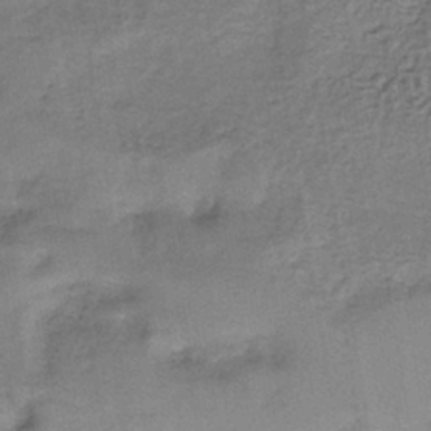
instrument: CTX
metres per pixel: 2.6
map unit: lHb
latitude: -39.7667
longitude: 61.5021
